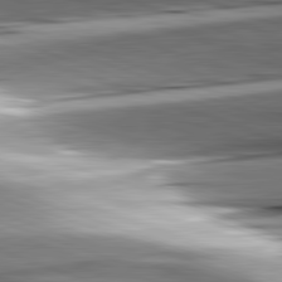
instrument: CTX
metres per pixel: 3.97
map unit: lApd
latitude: 82.0633
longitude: -151.6127
